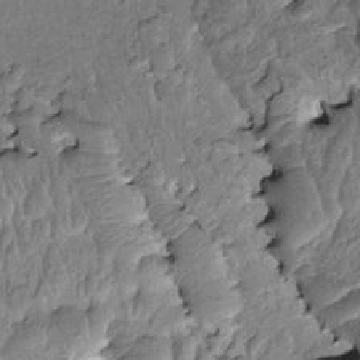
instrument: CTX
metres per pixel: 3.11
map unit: HNhu
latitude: 4.5357
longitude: 8.7841
